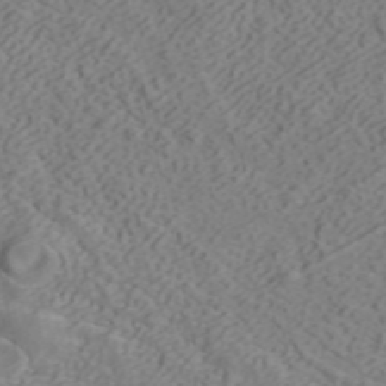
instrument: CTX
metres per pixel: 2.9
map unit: ANa
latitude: 40.1010
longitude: 34.9164
